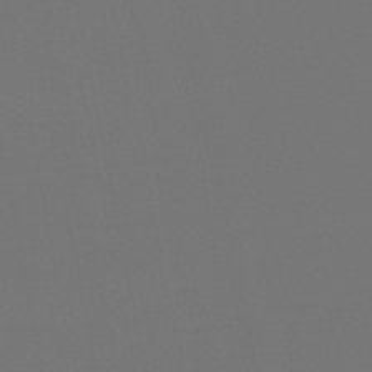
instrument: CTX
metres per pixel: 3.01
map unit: eHb
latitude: -50.1606
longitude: 78.7274
